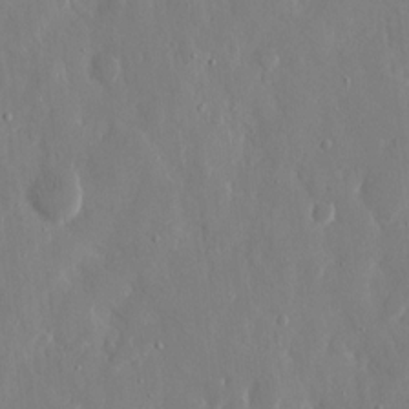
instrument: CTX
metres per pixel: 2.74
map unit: eHh
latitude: 12.4412
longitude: -71.3104
